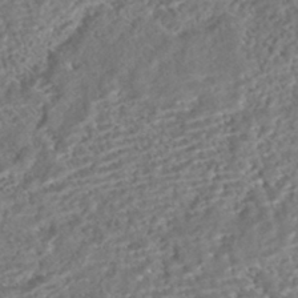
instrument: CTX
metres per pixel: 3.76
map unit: HNhu
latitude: -43.6721
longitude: 100.2928
